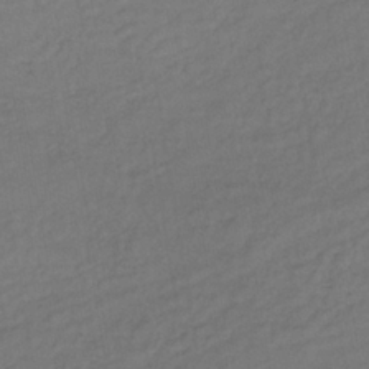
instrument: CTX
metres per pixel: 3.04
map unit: lHb
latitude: -35.7855
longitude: 64.8030
